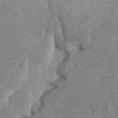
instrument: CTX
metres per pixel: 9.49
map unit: HNhu
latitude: 3.8016
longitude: -3.5938
